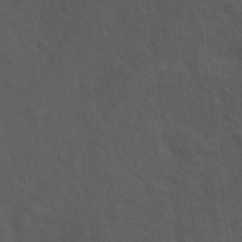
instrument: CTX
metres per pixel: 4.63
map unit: Hto
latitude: 18.7057
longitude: -53.9717
